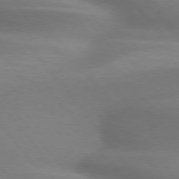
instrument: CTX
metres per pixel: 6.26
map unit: lApd
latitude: 75.9528
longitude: -60.3089
